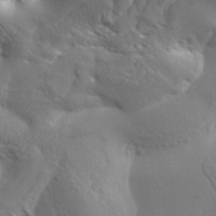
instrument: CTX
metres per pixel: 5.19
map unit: Aa
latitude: 33.9528
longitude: -134.3656
